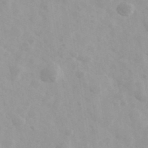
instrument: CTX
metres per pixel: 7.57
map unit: Ave
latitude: 39.8772
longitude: -106.4223
